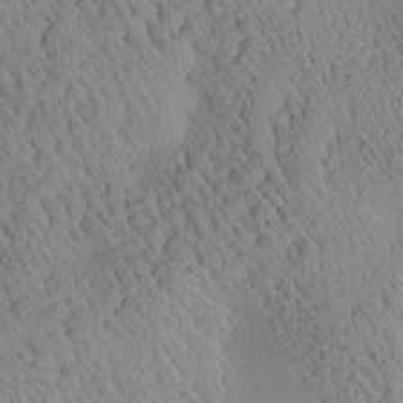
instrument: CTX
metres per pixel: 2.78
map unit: Aa
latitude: 25.2159
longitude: -134.0255
